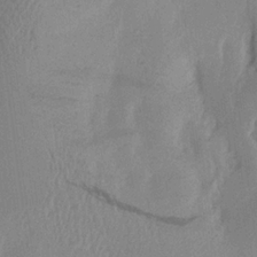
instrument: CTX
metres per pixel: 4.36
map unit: Aa
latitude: 20.3279
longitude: -144.6301
